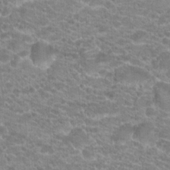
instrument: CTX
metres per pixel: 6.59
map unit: Hto
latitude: 20.1011
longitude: -39.1025
